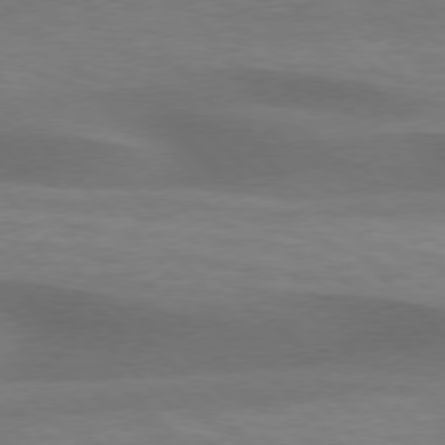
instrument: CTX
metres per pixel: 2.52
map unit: lApd
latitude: 76.4412
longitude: -59.6127
